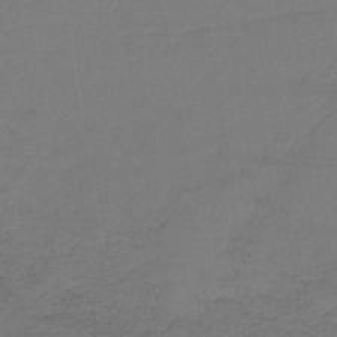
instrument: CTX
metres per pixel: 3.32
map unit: lHb
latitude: -38.5574
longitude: 56.2550
